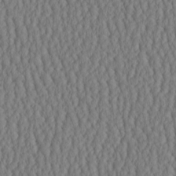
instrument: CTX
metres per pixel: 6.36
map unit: HNhu
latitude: -3.2375
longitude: 13.3321
